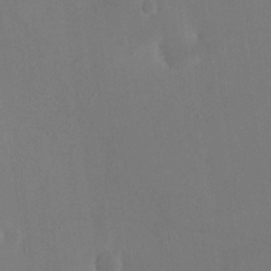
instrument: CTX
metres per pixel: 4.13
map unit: eHh
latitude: 19.4804
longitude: -68.7435
